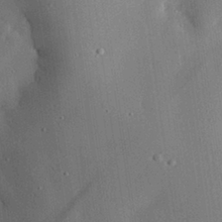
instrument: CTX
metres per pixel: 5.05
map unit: eHh
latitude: 30.2712
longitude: -81.4993
